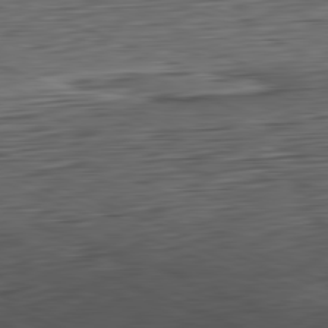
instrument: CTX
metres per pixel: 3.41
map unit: Hpe
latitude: -82.0661
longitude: 14.2173
